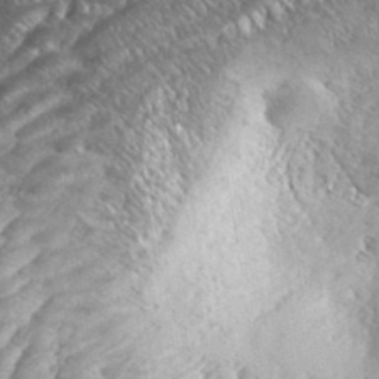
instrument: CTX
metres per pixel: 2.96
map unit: eHh
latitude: 34.8947
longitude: -137.1592
